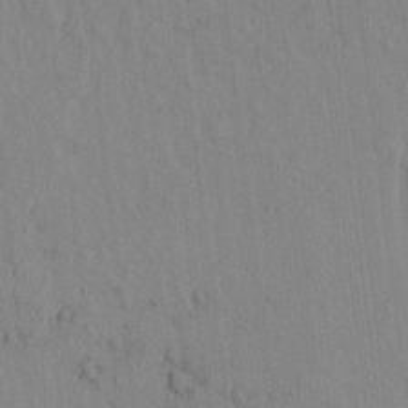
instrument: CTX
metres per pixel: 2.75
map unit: lAvf
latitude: 6.8569
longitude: 167.8422
